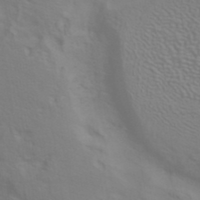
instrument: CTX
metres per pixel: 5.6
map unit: ANa
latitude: 39.8394
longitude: 20.6707
